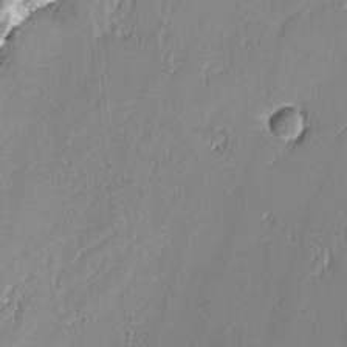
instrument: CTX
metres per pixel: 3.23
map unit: lAvf
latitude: -0.2929
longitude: -106.5924
